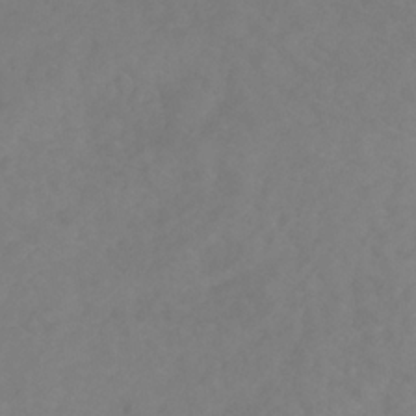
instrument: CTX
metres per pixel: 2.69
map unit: HNb
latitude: -30.9919
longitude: 63.8422
